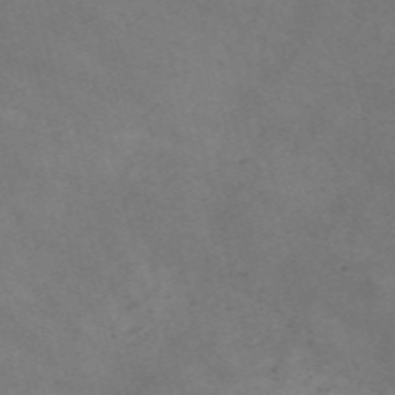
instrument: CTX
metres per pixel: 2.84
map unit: Nve
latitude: -58.4440
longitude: 58.4440
